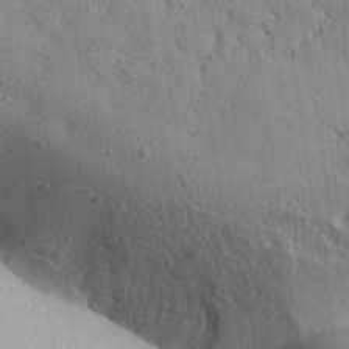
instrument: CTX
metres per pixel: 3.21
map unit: Aa
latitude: 31.9339
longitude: -133.0647
